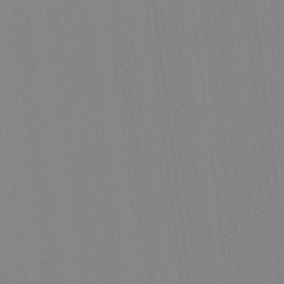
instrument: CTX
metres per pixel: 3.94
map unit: Hto
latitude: -8.1228
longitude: -48.2334
